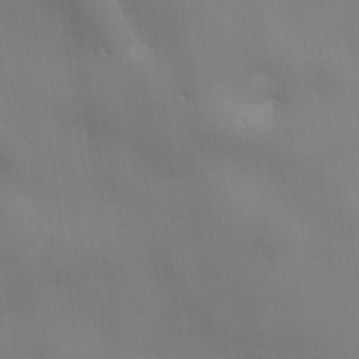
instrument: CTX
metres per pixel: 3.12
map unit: lHvf
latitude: 23.3104
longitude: 141.1620
